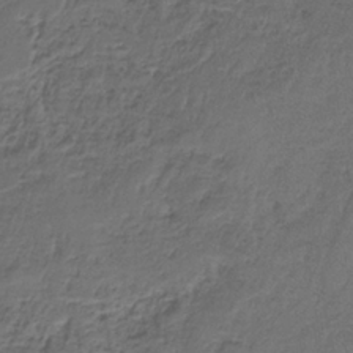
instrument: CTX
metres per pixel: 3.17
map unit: HNb
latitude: -35.8611
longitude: 58.6518
